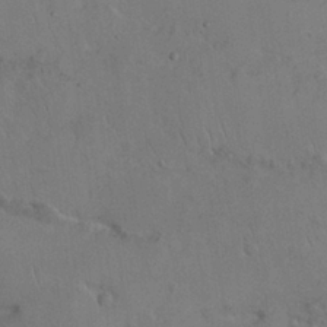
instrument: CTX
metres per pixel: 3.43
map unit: Nhu
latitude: 26.2145
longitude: -70.8380
